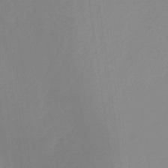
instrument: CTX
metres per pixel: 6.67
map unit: HNb
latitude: -31.5399
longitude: 60.0472
